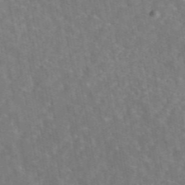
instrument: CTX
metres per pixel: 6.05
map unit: eAb
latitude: 45.5749
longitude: 116.5951
